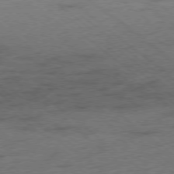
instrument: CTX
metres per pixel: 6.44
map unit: Ap
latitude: -78.5951
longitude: -50.0444
